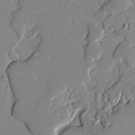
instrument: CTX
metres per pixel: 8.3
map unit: lAvf
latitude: -1.8990
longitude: -109.1970
